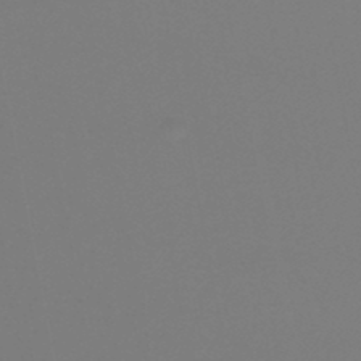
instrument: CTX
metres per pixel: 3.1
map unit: lHb
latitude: -47.3320
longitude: 74.2551
